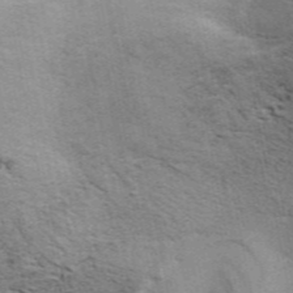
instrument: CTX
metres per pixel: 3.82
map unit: ANa
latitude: 48.5168
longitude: -75.5371
